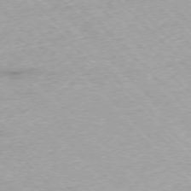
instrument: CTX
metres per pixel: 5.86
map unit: Ap
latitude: -76.8219
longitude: -86.9702
